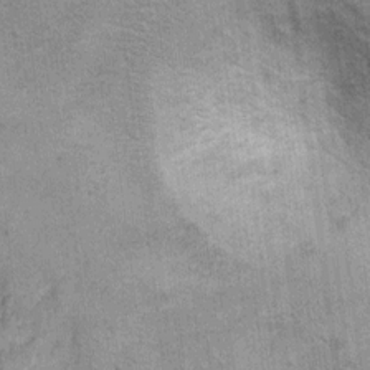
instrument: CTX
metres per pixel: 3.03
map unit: Ht
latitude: 8.6302
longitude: -36.2144
